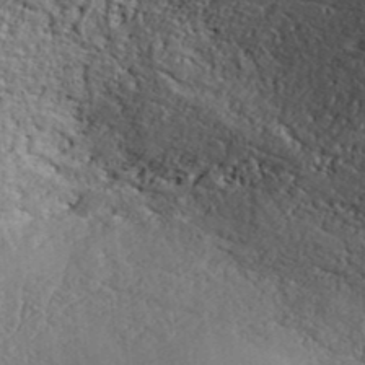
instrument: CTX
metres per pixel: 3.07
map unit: ANa
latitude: 40.1388
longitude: 29.9745
